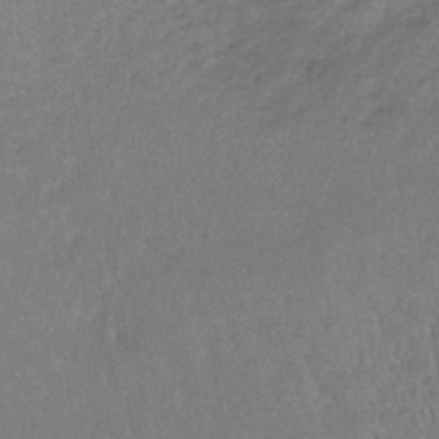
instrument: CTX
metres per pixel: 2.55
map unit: lHb
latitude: -45.3699
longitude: 58.4628
